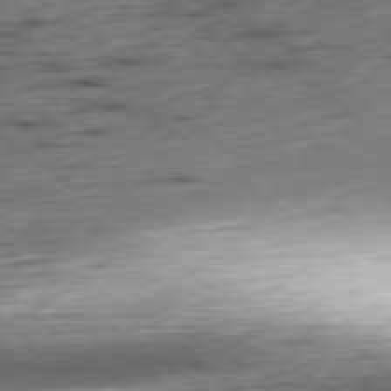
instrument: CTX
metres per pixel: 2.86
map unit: Hpe
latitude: -79.3131
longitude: 11.1998
